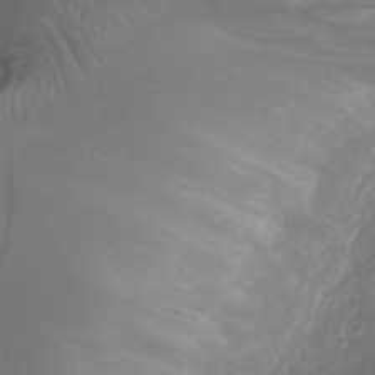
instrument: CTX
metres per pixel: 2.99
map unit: Ht
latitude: -7.9745
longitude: -19.3292
